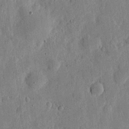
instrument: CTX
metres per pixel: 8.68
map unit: eHh
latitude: 5.5560
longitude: -71.9906
